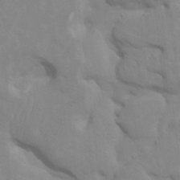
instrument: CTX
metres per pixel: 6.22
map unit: HNhu
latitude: 4.5168
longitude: -2.9136
